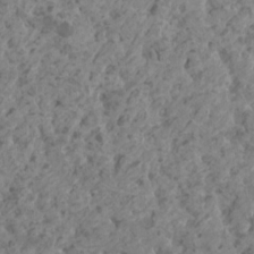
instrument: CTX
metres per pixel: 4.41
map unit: HNhu
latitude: 0.8002
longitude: 7.7100
